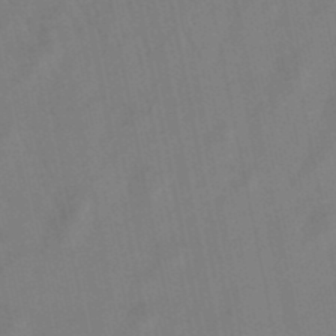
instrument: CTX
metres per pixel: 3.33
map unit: lHb
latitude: -49.4266
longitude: 72.3684
